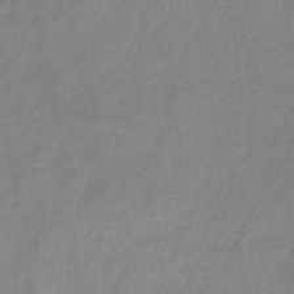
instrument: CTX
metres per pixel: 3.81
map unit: eHb
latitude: -32.3684
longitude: 74.9353
